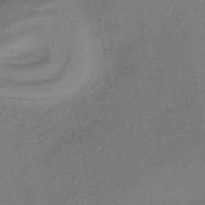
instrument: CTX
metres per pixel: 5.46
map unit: lHb
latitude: -35.1053
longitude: 62.7085
